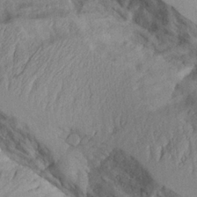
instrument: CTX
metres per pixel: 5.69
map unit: Aa
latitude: 26.3845
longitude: -129.5182
